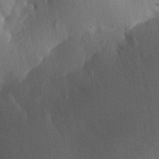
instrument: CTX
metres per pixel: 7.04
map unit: Aa
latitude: 29.9717
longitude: -144.3656
